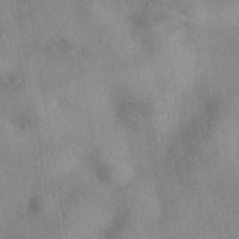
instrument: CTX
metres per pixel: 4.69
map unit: eAb
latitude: 40.8002
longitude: 108.7652
